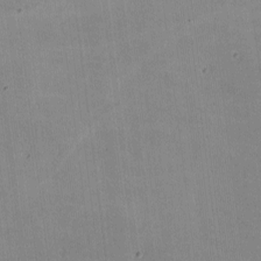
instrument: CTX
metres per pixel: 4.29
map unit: lHvf
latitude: -9.8800
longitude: -101.6316
